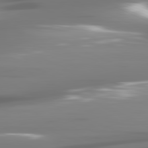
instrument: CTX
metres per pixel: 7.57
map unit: lApd
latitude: 81.3859
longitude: -141.0080
